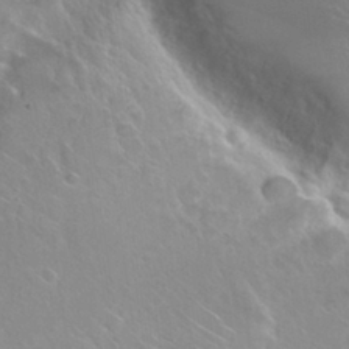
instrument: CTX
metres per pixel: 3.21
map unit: Hto
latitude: 26.6680
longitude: -40.0822
